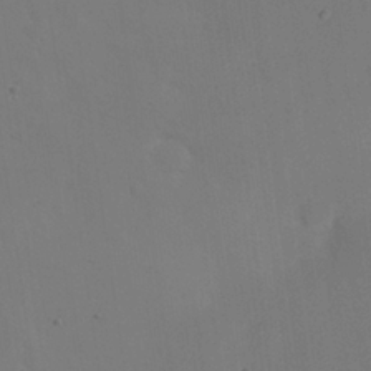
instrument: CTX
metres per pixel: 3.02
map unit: Nhu
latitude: 25.6316
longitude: -70.9891
